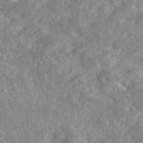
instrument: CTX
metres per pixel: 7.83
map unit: eAb
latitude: 45.6316
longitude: 127.6721
